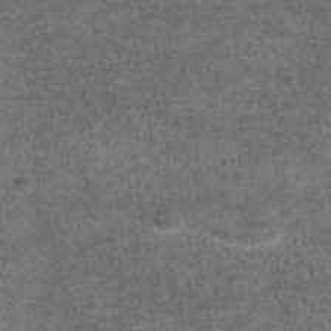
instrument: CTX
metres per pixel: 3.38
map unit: eAb
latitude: 44.8947
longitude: 108.5385
